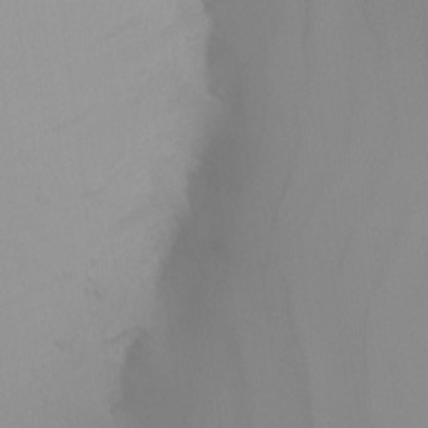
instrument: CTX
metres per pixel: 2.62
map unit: Nhu
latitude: -8.3117
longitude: -95.0459
